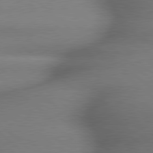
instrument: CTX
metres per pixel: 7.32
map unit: lApd
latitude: 79.3104
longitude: -163.1404
